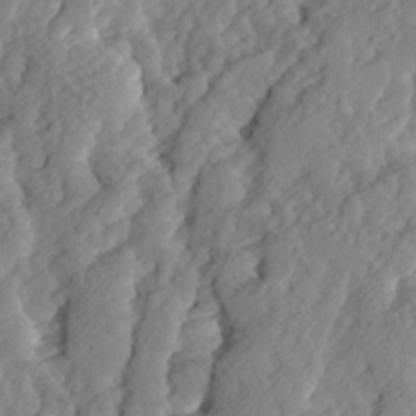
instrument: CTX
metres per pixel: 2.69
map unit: Ave
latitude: 14.1200
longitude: -135.2726
